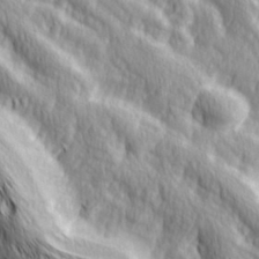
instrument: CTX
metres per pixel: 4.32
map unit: Hve
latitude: 32.7435
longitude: 149.5966
